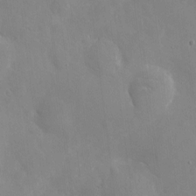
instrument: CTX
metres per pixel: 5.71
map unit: eHh
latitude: 4.6679
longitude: -68.1200
